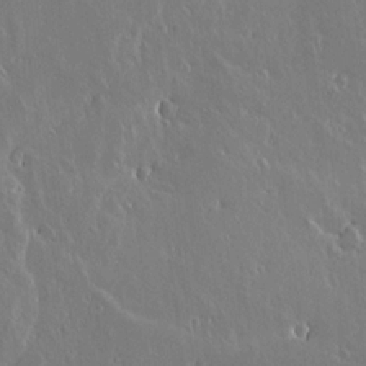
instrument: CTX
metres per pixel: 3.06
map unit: lAvf
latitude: 15.7639
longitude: -126.7813
